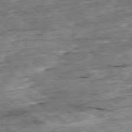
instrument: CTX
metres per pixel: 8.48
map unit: Ap
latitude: -79.1053
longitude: -86.0255
